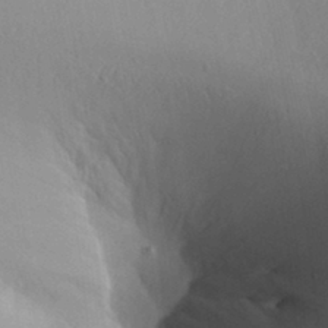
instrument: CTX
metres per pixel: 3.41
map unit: Aa
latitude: 31.4238
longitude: -141.8016
